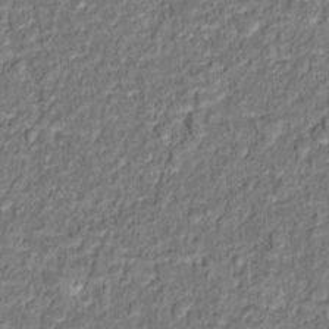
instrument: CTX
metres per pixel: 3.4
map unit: Hto
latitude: 12.7624
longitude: -37.9150
